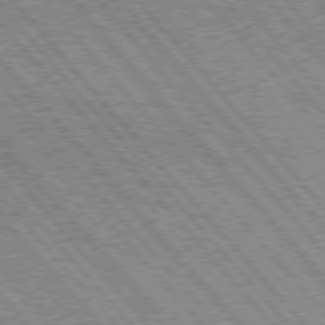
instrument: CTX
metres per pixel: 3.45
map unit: Hpe
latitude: 75.9717
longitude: -126.1011
